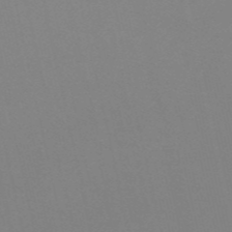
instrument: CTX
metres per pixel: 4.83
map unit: eHh
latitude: -53.5210
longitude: -24.8757
